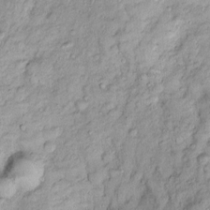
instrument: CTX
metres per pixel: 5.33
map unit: Htu
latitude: -5.1809
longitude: 158.9542
